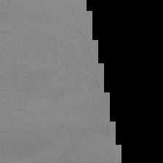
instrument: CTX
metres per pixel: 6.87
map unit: HNb
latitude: -51.5966
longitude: -44.6679
